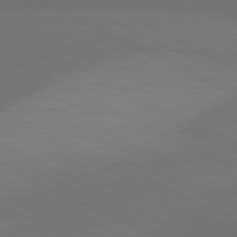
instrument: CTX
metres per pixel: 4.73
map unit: lApd
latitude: 81.0269
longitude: 138.4440
